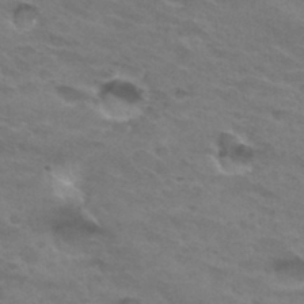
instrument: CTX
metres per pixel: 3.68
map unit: Hto
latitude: 32.3467
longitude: -46.3845
